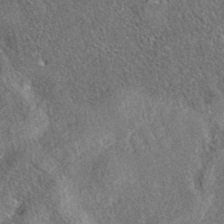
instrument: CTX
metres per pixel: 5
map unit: eAb
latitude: 36.7058
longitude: 112.5385
